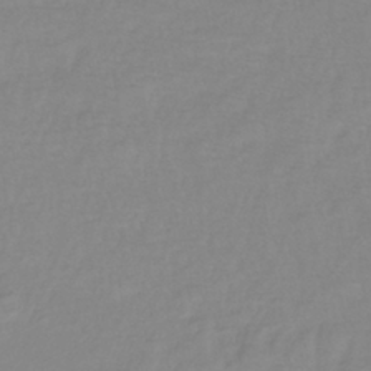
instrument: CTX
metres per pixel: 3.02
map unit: eHb
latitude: -40.0472
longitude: 80.9920
